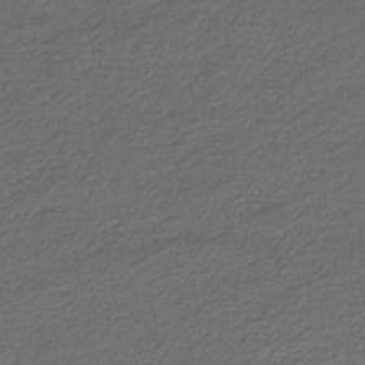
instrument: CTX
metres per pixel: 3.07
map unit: eHb
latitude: -33.2754
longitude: 68.6896
